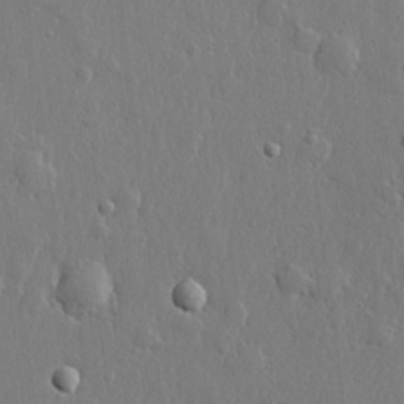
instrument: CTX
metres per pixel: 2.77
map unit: lHvf
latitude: 22.5168
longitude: 144.9542
